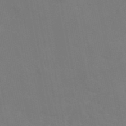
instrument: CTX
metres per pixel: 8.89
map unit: eAb
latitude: 45.6694
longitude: 121.4832
